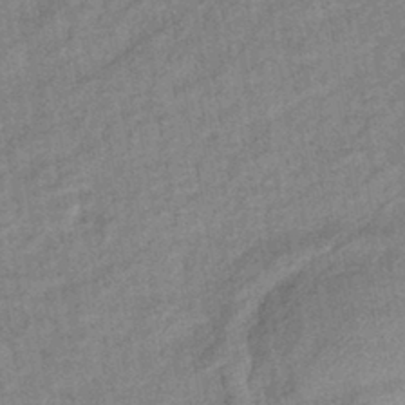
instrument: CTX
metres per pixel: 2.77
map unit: eHb
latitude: -42.1227
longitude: 82.3684
